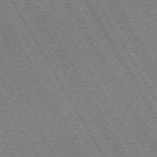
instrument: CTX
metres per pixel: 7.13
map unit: Hpe
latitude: -70.6708
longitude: 10.4818
